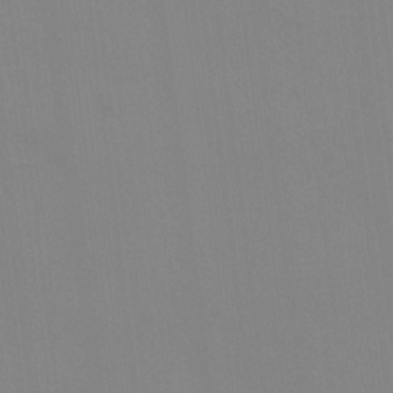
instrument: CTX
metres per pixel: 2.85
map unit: HNhu
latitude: 6.3278
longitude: -2.2711
